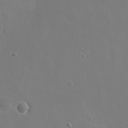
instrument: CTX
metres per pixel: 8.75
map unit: eHh
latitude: 19.7638
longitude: -67.2914
